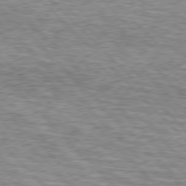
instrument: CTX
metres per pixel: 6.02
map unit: lApd
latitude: 76.5734
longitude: -78.9325
